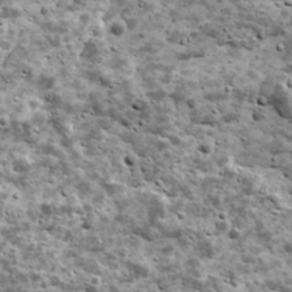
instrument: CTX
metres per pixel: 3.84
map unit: Ave
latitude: 16.9514
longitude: -134.3845
